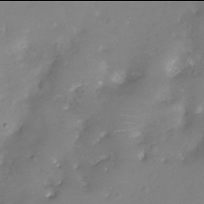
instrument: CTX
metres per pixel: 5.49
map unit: Ht
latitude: -6.0094
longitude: -19.8016
